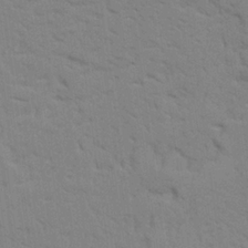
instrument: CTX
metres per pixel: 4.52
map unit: Ave
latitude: 23.8772
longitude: -130.6302
